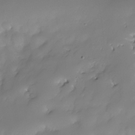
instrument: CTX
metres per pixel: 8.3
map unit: HNhu
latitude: -23.5399
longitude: 50.4818
